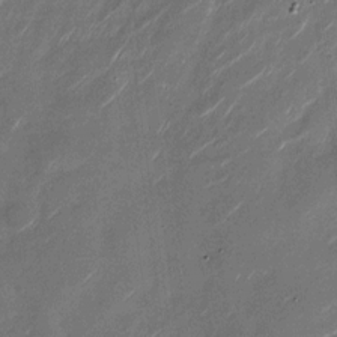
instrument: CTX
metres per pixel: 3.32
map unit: Nhu
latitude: -28.8030
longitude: -75.4804
